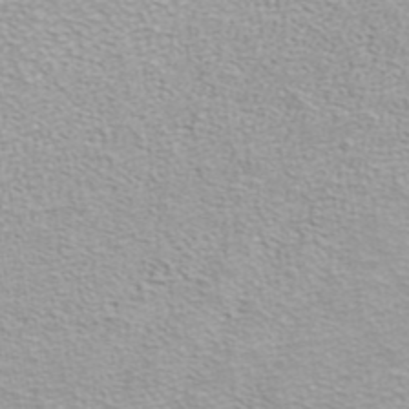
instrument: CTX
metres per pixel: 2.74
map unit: ANa
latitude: 40.1010
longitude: 24.6329
